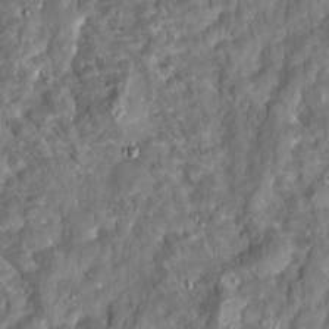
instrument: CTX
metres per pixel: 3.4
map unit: Htu
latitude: 2.1766
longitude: 142.4817
